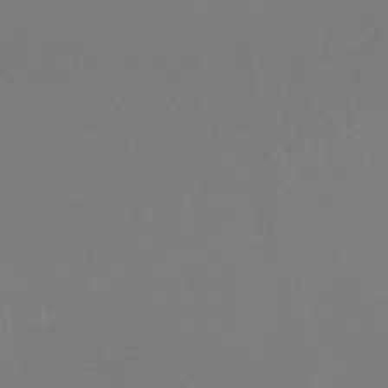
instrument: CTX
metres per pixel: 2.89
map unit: lHb
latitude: -45.0298
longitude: 68.2550
